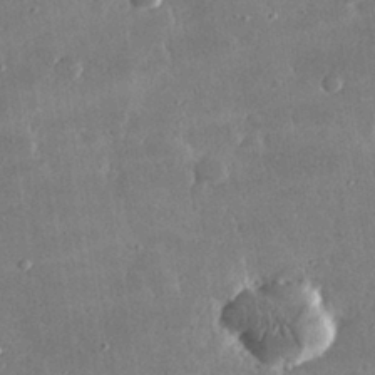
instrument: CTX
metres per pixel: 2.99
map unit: lHvf
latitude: 31.2348
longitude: -91.2348
